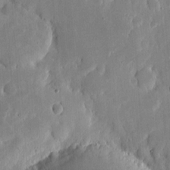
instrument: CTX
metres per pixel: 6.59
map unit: eHh
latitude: 5.9339
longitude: -70.4034
